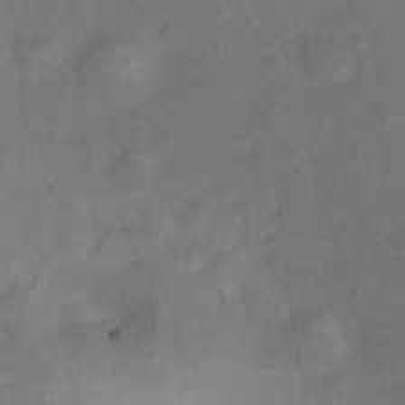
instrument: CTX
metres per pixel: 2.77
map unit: Ht
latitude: 14.1578
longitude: -40.3089
